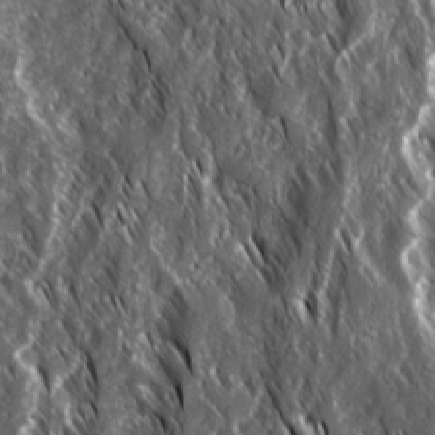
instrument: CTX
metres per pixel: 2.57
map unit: Ave
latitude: 15.2726
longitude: -134.0255
